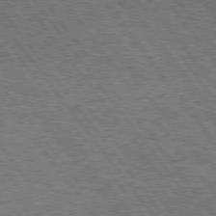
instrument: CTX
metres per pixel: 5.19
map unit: Hpe
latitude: 75.5560
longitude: -138.3845
